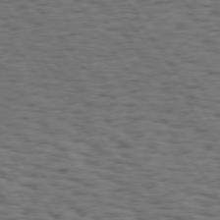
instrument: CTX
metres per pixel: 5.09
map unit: Hpe
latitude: 74.4034
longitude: -134.4223
